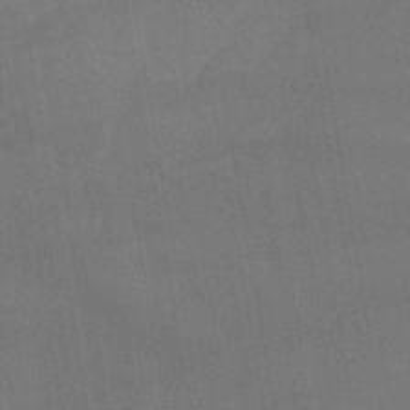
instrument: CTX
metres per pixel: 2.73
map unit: lHb
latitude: -42.3117
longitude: 65.7289
